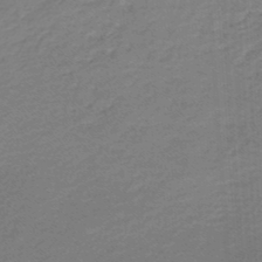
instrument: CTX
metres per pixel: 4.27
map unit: lHb
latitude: -46.7085
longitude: 63.7477
